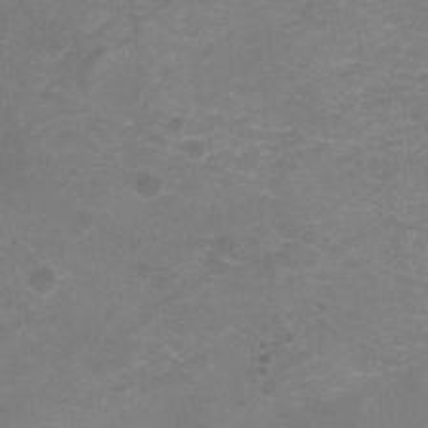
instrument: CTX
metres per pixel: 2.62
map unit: Nhu
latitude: -16.4818
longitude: -57.5371
